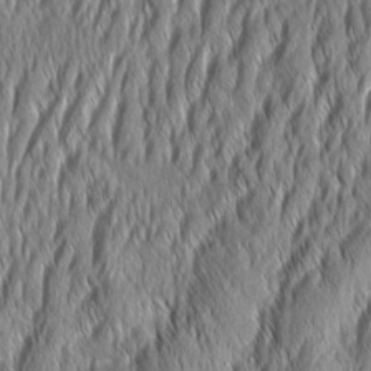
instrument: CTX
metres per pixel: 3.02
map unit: Aa
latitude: 7.3860
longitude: -130.4790
